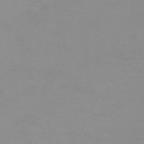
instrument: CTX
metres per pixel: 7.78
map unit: eHh
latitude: -6.1794
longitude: -79.8961
